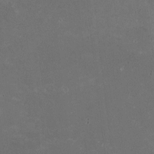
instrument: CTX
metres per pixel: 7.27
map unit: HNhu
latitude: -1.8990
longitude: -4.0444
